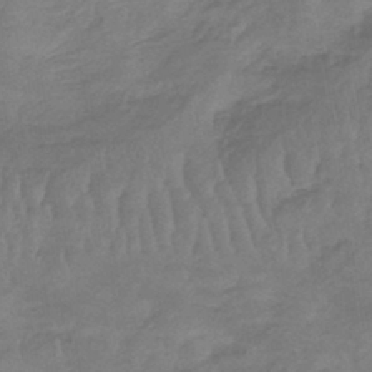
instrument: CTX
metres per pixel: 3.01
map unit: lHb
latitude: -40.3306
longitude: 66.9353
